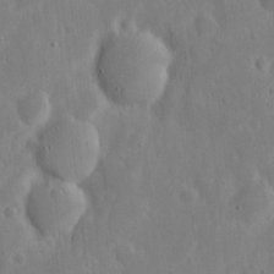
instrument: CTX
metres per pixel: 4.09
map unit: eHh
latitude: 7.1214
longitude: -70.5735
